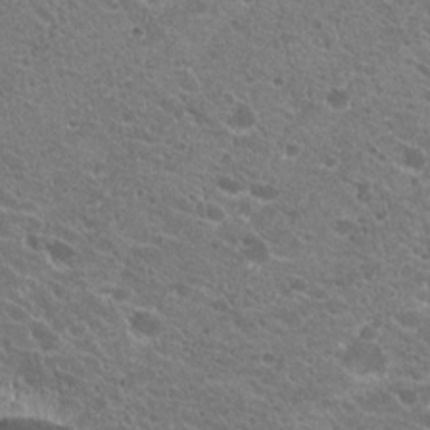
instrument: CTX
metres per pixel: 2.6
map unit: Hto
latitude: 20.2145
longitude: -34.4223
